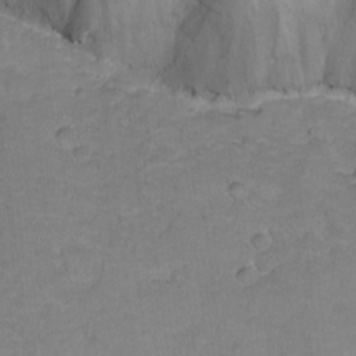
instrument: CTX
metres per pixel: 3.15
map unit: Nhu
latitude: -8.8786
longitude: -65.8394
